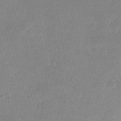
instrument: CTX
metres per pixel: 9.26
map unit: eHh
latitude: 20.7435
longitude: -69.1025
